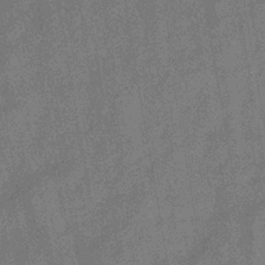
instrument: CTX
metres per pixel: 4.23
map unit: eHb
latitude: -35.8044
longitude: 80.9164
